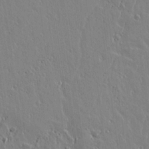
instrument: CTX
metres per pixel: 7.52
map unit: lAvf
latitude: 14.7058
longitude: -125.9717
